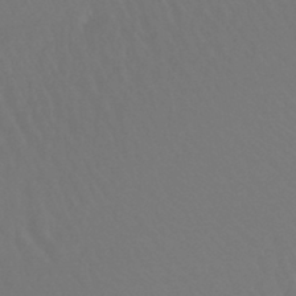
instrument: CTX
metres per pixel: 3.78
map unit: lHb
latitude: -45.2565
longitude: 68.9919
